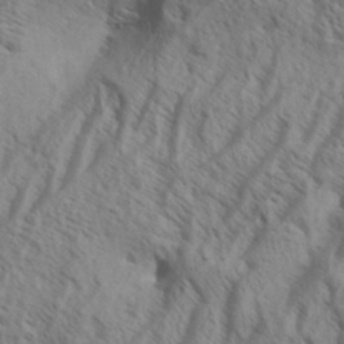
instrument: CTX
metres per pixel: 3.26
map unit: Aa
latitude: 33.9150
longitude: -138.7057
